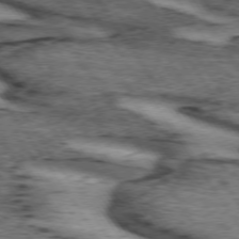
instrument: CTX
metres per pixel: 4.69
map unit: lApd
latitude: 73.8017
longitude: -75.1592
